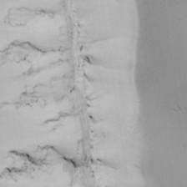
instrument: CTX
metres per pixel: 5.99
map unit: lAa
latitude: -10.7274
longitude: -125.4426
